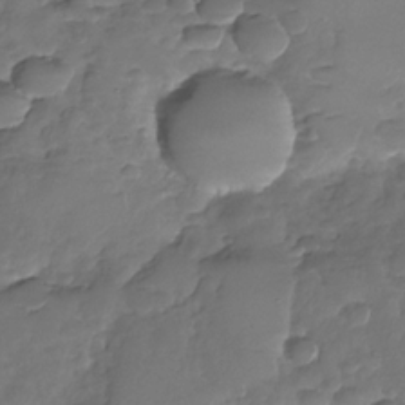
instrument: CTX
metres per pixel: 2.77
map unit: Nhu
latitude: -30.5196
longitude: -61.2537
